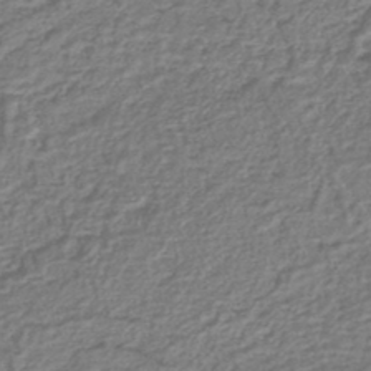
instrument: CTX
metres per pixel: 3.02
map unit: lHb
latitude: -46.3117
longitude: 73.8800
